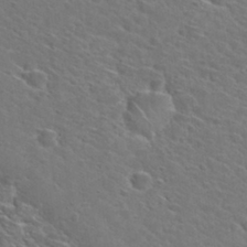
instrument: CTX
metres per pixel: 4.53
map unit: Hto
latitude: 29.4237
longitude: -46.8758
